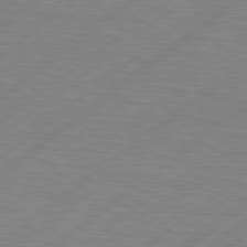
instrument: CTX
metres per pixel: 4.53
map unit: Hpe
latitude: 79.1026
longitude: -120.7813
